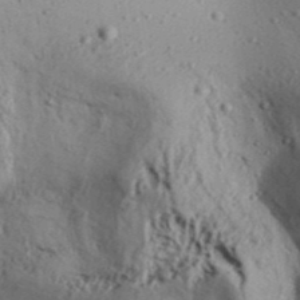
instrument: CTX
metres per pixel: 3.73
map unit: Aa
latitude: 32.2523
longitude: -135.0836
